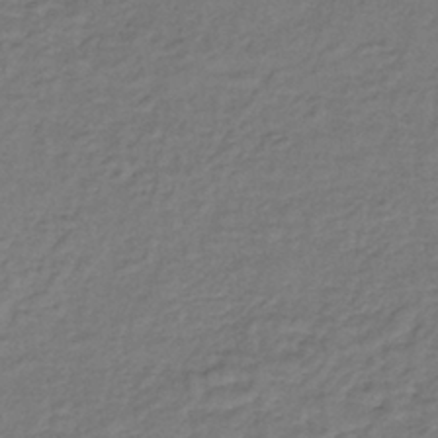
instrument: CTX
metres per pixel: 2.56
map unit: lHb
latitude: -35.6533
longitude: 61.6344
